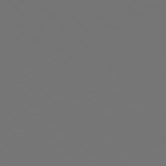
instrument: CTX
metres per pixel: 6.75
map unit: Hpe
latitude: 78.2334
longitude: -175.4615
